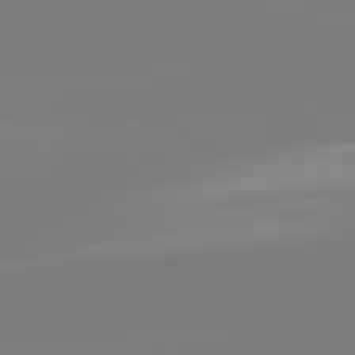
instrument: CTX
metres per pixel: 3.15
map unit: lApd
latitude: 82.0444
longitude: -159.6127
